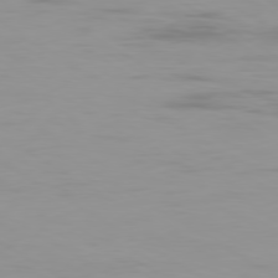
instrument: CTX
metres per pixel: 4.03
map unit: Ap
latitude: -79.9745
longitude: -102.1011
